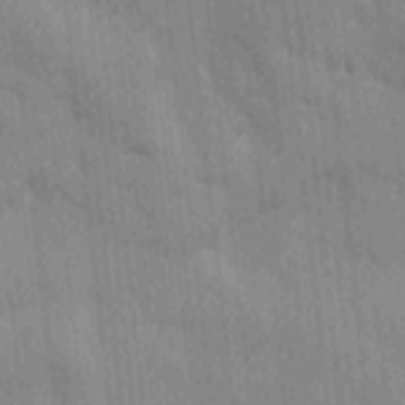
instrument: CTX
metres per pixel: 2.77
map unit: Ave
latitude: -10.1984
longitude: -122.9892
